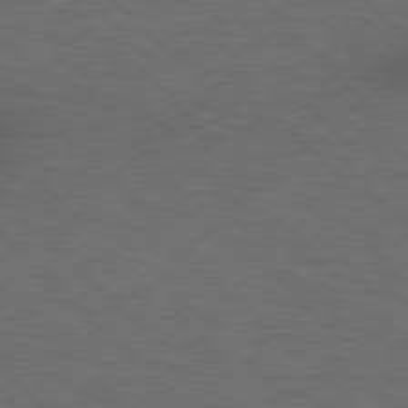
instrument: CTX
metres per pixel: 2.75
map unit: lApd
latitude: 76.9891
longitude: -60.0444
